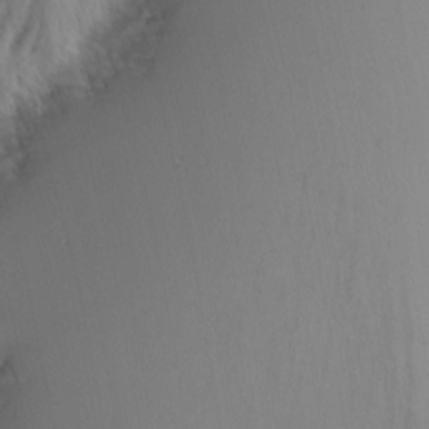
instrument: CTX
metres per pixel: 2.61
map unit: Nhu
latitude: -7.0486
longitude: -90.9514
